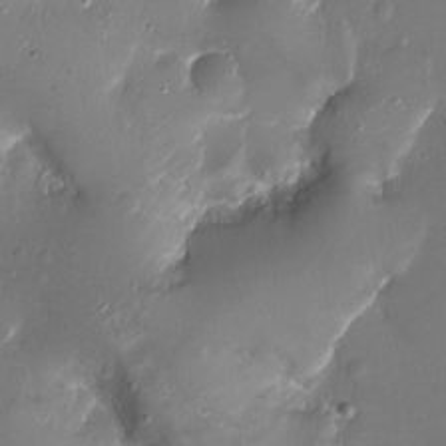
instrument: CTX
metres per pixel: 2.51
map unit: Nhu
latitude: -11.5210
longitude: -33.8961
